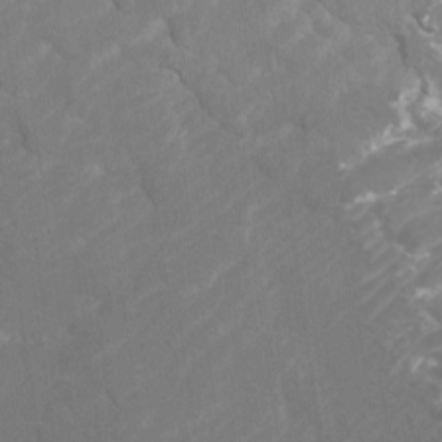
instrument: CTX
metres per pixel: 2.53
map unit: Htu
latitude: -10.6141
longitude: -73.1214
